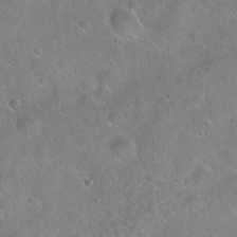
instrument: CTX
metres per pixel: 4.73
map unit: Hto
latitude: 21.6127
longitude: -53.4049
